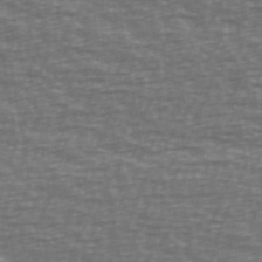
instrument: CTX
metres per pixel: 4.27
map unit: Ave
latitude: 39.1592
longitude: -113.4615
